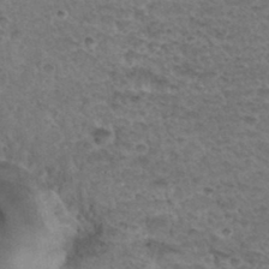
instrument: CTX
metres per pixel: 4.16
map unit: Hto
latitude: 35.2537
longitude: -45.3292
